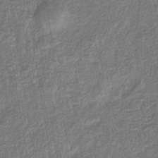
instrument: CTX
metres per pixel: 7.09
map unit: eHb
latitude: -36.3495
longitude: 79.8422
